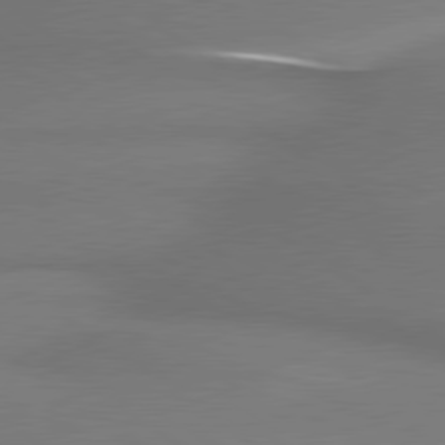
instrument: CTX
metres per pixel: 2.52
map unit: lApd
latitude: 79.7261
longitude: 178.5384
